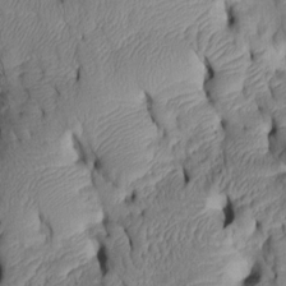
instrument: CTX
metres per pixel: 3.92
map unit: Htu
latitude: 2.9136
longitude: 149.1243
